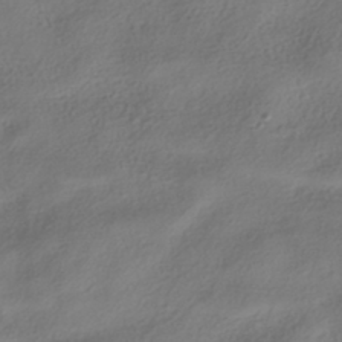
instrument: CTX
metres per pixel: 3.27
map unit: HNhu
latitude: -40.1039
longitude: 97.7856
